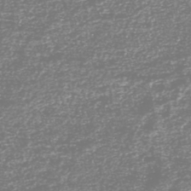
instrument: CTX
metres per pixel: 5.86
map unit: HNhu
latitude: -46.7274
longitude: 29.0298
